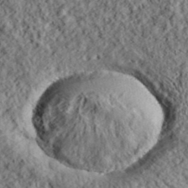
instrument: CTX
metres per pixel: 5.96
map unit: lHvf
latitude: 39.0269
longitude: -88.6491
